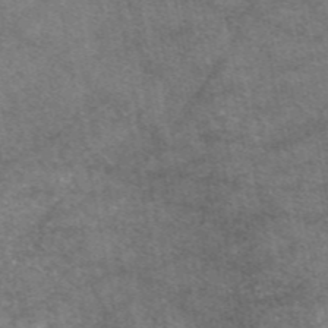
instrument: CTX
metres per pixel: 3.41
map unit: eAb
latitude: 47.2348
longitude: 123.3321
